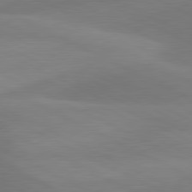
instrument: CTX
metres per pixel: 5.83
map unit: lApd
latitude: 81.0269
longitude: 128.6330
